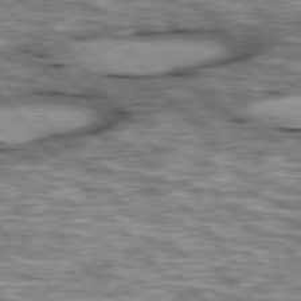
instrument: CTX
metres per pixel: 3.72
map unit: lApd
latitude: 76.2900
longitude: -49.2159
